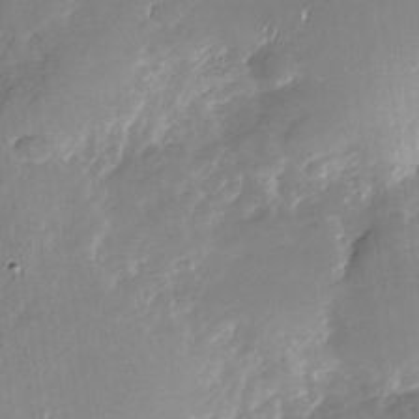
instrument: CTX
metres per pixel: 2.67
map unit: Nhu
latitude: -27.7666
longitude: -73.4616
